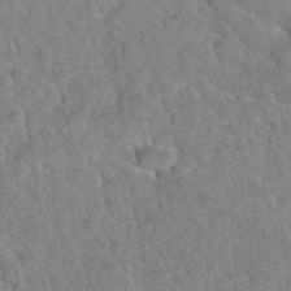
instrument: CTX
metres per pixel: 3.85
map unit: Hto
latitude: 35.8016
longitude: -50.9891
